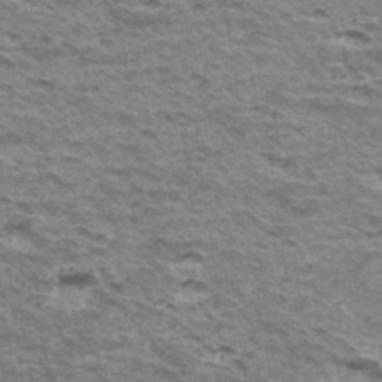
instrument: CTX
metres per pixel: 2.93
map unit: Hto
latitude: 35.5182
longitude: -43.0270
